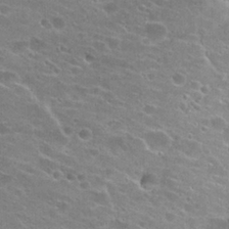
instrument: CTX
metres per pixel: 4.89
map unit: Hto
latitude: 24.2333
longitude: -43.7639
